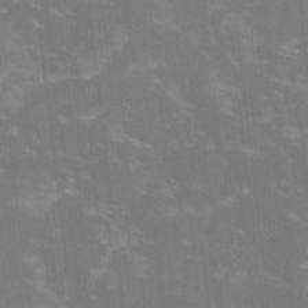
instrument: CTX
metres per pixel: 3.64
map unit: lHvf
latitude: -14.0472
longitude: -100.8947
